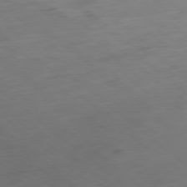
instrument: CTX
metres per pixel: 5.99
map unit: Ap
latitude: -78.4251
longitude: -88.1389
